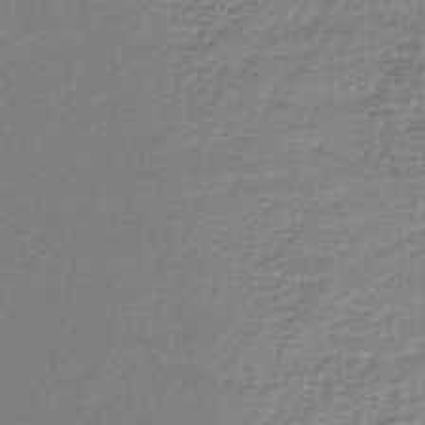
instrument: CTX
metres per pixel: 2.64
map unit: lHb
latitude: -41.6533
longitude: 70.4818
